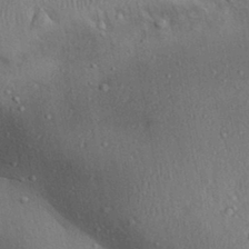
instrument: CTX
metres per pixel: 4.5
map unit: Aa
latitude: 30.8380
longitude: -145.4993
